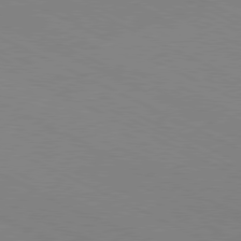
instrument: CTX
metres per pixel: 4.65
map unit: Hpe
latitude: -81.2943
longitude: 13.3510
